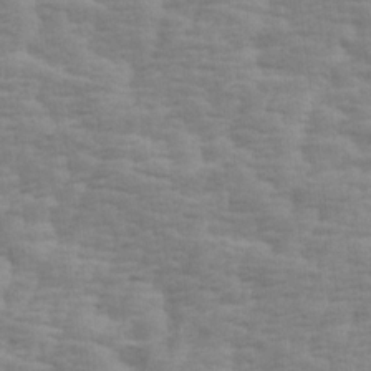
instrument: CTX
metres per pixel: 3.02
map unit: Ave
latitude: 14.0255
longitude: -134.2333
